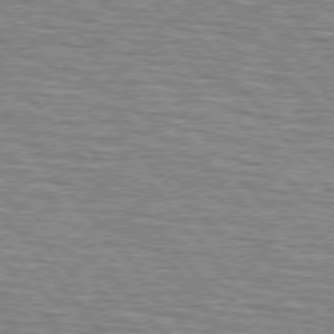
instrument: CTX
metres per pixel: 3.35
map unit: lApd
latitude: 75.6505
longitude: -76.5168
